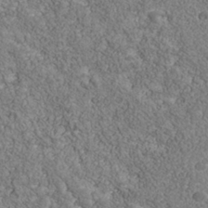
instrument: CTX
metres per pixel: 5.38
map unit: Nhu
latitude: -39.5399
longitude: -84.0255
